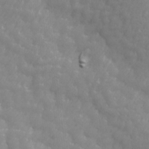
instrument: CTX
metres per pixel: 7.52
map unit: Ave
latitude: 13.6694
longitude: -105.5560
